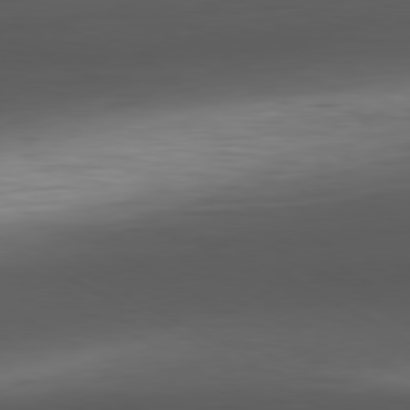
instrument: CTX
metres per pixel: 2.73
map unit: Hpe
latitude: -80.9542
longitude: 18.3495
